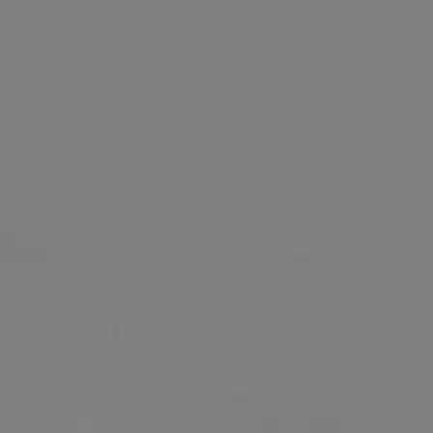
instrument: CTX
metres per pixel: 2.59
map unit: HNb
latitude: -50.5385
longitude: -43.6883
